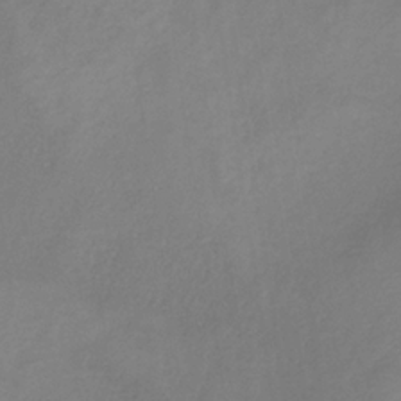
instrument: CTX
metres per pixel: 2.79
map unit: HNb
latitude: -33.2565
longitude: 54.9164
